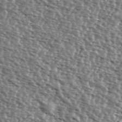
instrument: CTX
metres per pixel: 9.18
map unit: Ave
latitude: 37.8206
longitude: -112.2333
